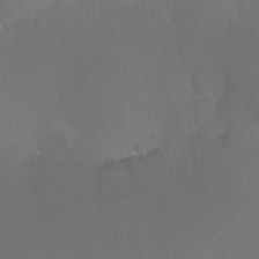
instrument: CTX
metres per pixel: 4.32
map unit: Ht
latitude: -17.1431
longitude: -44.1389
